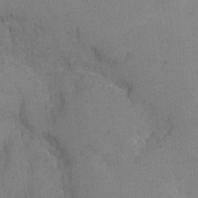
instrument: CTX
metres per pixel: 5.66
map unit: eHh
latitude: 10.2334
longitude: -63.1026
